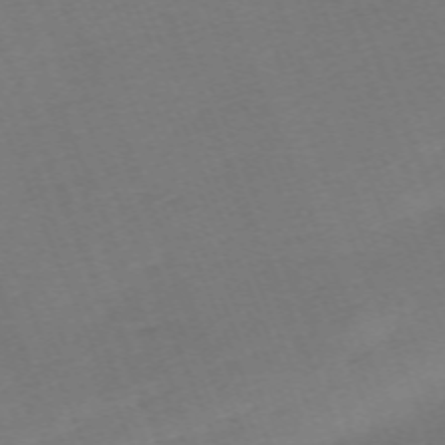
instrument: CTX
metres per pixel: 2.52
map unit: Nhu
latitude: -68.0283
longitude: 38.1606
